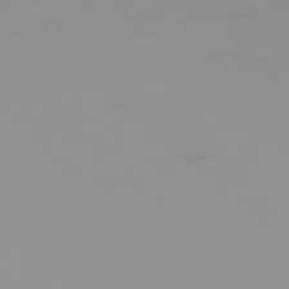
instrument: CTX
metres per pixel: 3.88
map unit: Ap
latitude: -79.4265
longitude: -68.9514
